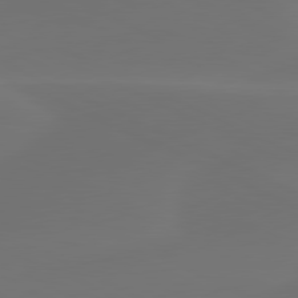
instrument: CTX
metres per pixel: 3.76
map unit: lApd
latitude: 80.5357
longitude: -82.3845
